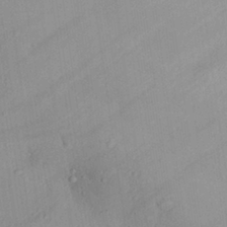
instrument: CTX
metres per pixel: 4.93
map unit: Aa
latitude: 29.1403
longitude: -133.7072
